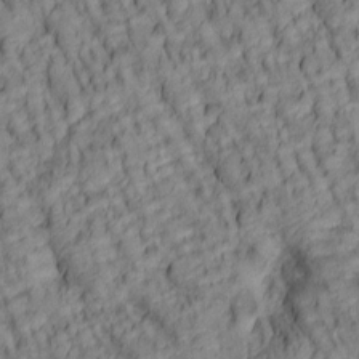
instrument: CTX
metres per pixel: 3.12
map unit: lAa
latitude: 5.6127
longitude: -116.1767
